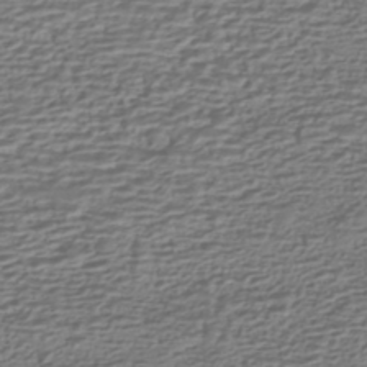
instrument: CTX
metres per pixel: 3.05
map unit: HNhu
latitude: -42.7652
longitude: 100.1605
